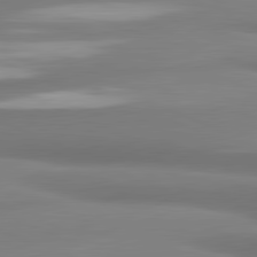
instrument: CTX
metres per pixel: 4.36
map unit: lApd
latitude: 81.7450
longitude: 176.0850
